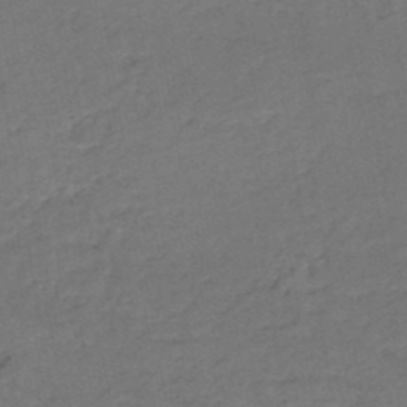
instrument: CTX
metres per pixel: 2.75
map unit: HNb
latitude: -50.1417
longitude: -53.2348
